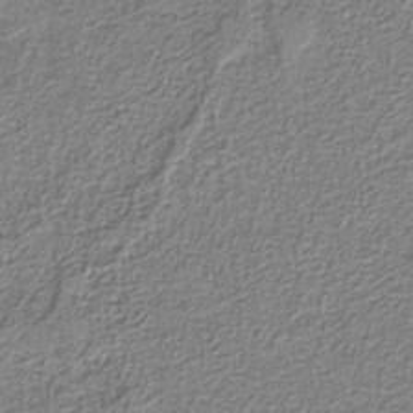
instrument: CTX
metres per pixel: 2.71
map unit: eAb
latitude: -37.8422
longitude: 52.8219
